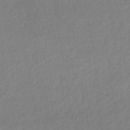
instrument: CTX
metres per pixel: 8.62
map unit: lHb
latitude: -44.2928
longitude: 71.4266
